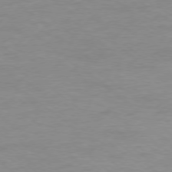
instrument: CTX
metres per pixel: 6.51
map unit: Ap
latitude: -78.4818
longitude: -89.1592
